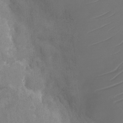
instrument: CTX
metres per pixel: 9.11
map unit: Nhu
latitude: -27.5777
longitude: -79.2159
